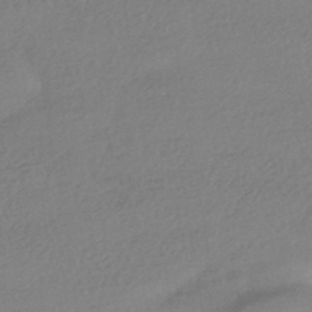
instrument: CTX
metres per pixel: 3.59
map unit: HNhu
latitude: -42.0283
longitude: 97.1998
